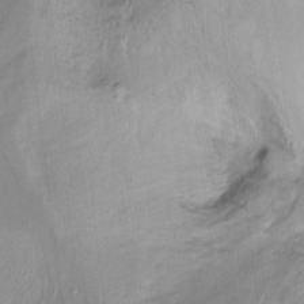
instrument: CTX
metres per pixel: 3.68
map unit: Ht
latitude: -14.8975
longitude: -42.0822
